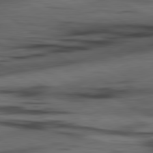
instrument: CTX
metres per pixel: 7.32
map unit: lApd
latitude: 80.5924
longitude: -84.0444
